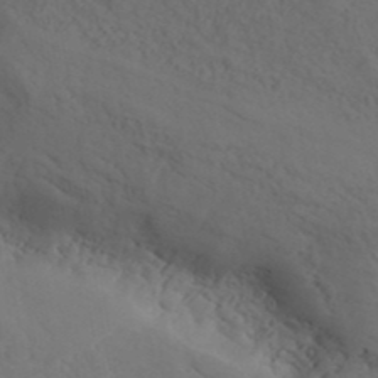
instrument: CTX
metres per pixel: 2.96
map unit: ANa
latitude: 41.1025
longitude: 52.6896
